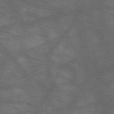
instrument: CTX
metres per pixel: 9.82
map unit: HNb
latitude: -48.3873
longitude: -40.8002
